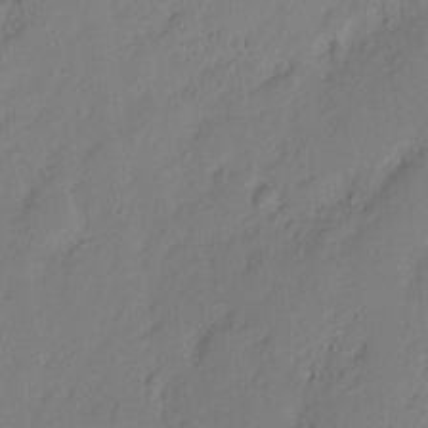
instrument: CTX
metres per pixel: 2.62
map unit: eHh
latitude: 2.6868
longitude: -77.1403
